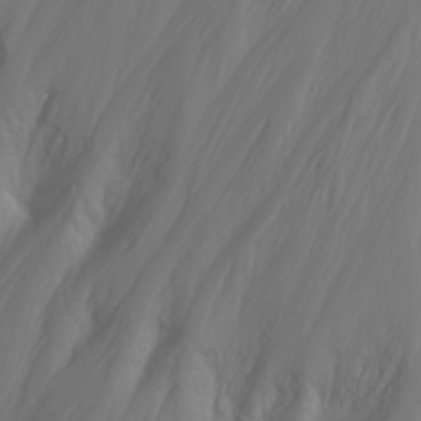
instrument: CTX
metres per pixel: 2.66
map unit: Nhu
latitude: -4.7085
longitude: -85.2537
